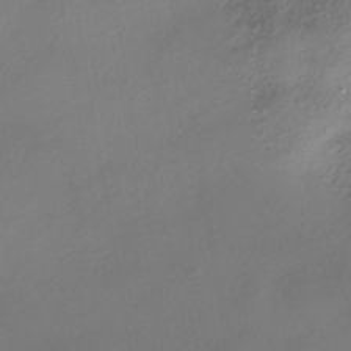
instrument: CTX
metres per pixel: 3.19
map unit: HNhu
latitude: -41.7855
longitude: 106.8786
